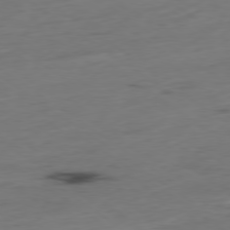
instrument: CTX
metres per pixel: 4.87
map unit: Hpe
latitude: -79.1809
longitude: 14.4440
